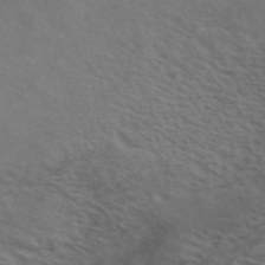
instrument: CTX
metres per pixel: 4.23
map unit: ANa
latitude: 49.1214
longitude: -73.4805
